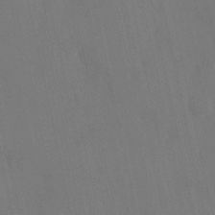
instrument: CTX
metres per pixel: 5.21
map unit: HNhu
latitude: 6.6113
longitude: 4.3306
